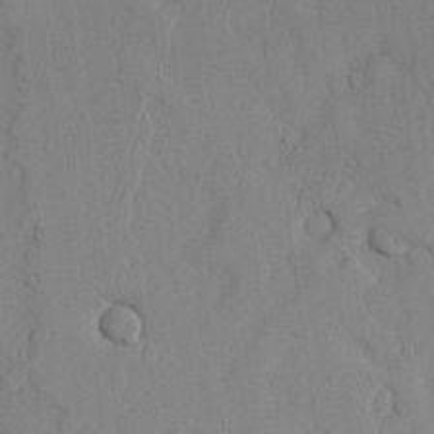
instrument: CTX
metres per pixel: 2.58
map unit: Aa
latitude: 24.4412
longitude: -128.7435
